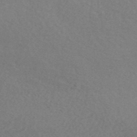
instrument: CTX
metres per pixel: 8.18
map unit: HNhu
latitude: -45.2565
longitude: 93.2187
